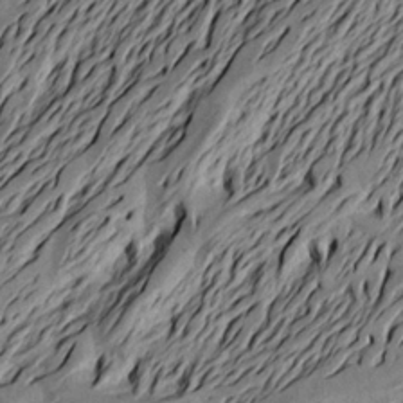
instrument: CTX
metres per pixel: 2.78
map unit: Aa
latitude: 19.4048
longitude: -145.7072
